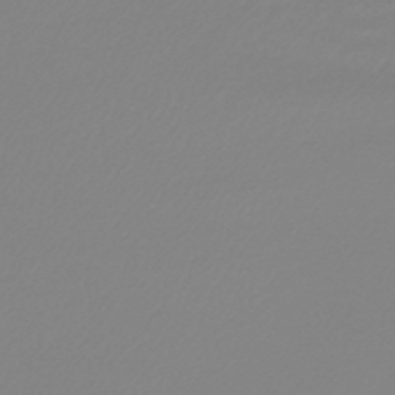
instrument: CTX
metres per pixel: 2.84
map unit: lHb
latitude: -44.3873
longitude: 75.4077
